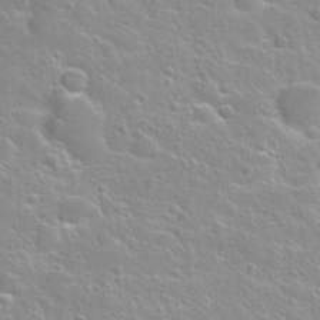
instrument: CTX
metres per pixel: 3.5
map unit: Nhu
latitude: 28.2522
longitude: -53.3293
